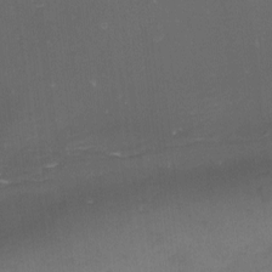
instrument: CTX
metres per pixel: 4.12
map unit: eHh
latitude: -1.7289
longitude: -79.5182
